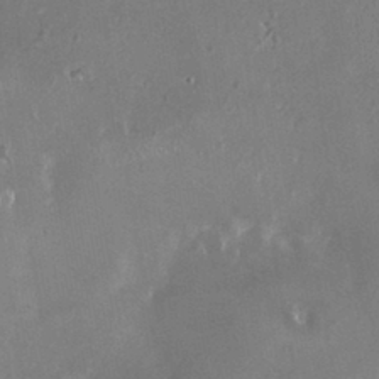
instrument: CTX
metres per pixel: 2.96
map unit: HNhu
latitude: 0.7246
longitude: 6.3873
